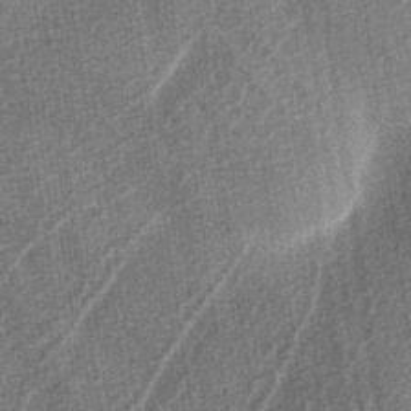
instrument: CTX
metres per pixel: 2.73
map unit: lAa
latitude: -3.5588
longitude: -129.2915
